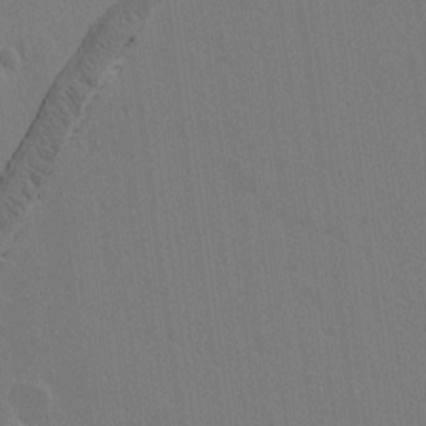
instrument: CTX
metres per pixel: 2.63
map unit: lAvf
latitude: 15.1781
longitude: -126.8191
